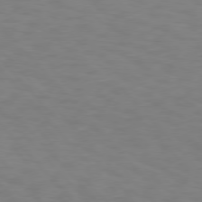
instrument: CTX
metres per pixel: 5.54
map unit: Hpe
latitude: 75.7828
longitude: -133.5938
